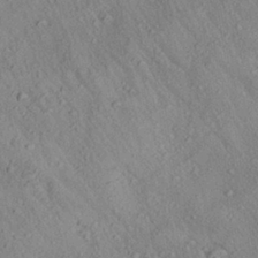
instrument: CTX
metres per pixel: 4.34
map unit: Aa
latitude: 27.4993
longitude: -141.9339
